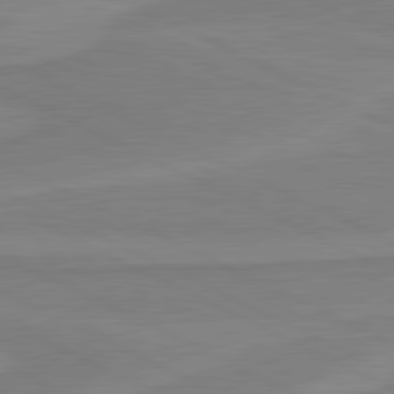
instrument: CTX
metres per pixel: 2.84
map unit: lApd
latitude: 81.1592
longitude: 170.3684
